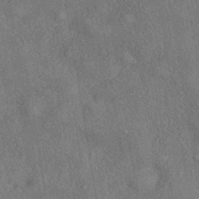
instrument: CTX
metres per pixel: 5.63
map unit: eHh
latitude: -41.5966
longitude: 120.5573
